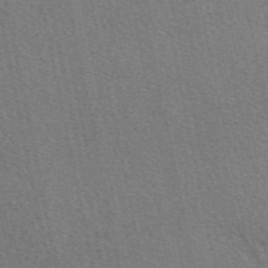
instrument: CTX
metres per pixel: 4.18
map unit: eAb
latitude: 49.0081
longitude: 115.3132
